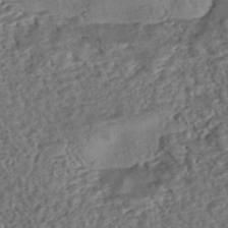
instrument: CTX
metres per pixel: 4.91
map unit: eHh
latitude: -43.1809
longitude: 121.2943
